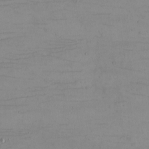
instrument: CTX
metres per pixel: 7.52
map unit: eHh
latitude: -5.5588
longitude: -80.9136
